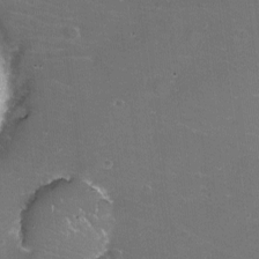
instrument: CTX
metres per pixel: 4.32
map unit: eHh
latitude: -11.5777
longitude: -61.7638
